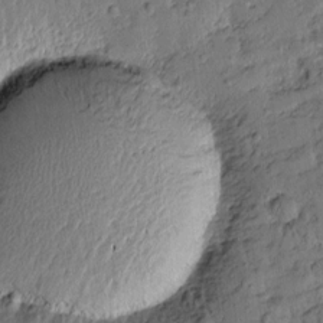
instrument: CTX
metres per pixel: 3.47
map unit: Htu
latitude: 0.3278
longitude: -179.1215
